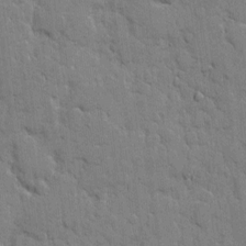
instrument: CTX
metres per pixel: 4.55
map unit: eHh
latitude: 8.6869
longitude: -66.7435
